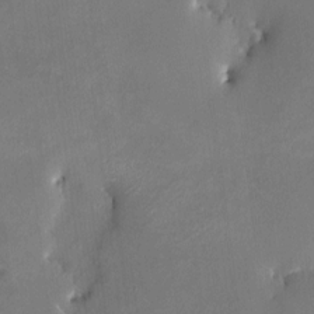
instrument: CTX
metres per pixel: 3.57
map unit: HNhu
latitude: 6.7057
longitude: 4.7841
